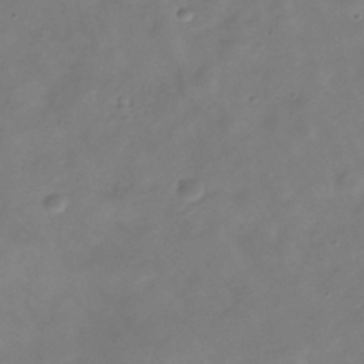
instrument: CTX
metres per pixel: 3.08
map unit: Hve
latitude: -34.5007
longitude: 89.3887
